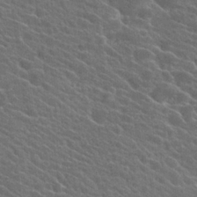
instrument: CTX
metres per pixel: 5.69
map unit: Hto
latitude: 24.6301
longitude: -40.6112
